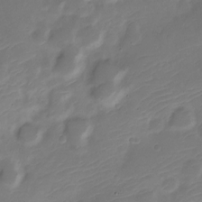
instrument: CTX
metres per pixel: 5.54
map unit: Nve
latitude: -21.6155
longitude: 106.0283
